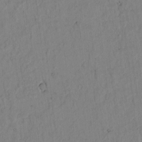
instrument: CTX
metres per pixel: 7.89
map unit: Htu
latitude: -0.5952
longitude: 170.4251
